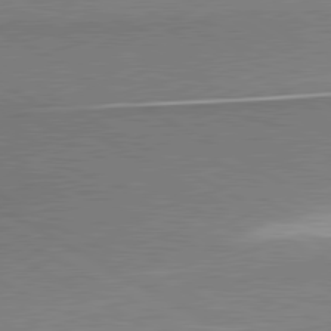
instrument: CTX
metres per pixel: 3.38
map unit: lApd
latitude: 80.6490
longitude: 166.3117
